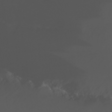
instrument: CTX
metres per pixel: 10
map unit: Nhu
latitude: -8.3117
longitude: -82.2522
